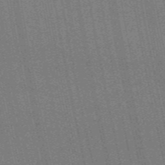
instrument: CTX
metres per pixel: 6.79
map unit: HNb
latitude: -47.5588
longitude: 59.1620
